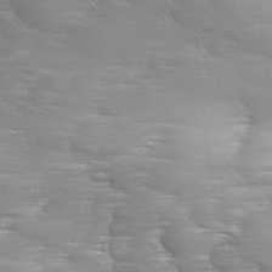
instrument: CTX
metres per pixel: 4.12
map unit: Ave
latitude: 11.3482
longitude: -106.2523
